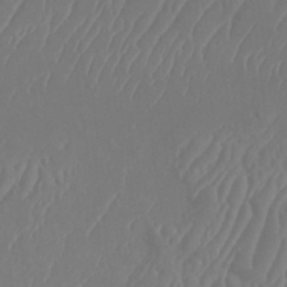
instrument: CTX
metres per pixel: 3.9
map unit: Htu
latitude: -8.1606
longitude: -75.2915
